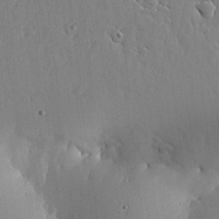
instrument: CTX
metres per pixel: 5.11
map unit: lHvf
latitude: 18.4412
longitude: -114.5167
